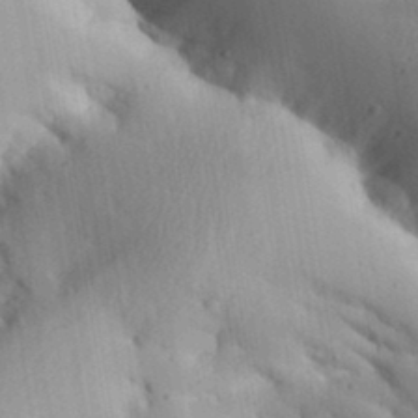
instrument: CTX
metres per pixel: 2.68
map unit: Aa
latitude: 32.6679
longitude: -144.7246
